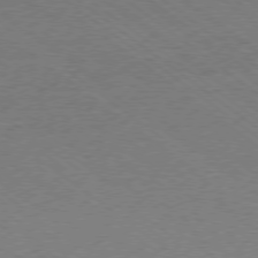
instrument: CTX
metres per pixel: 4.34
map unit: Ap
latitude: -78.7274
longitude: -100.1767
